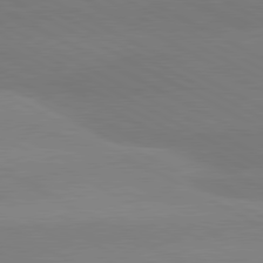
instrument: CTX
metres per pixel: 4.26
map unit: lApd
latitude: 80.6113
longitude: -147.5372
